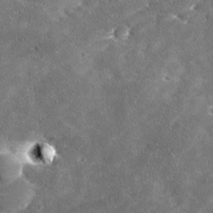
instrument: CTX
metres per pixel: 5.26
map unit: Ave
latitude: 17.8017
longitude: -136.4601
